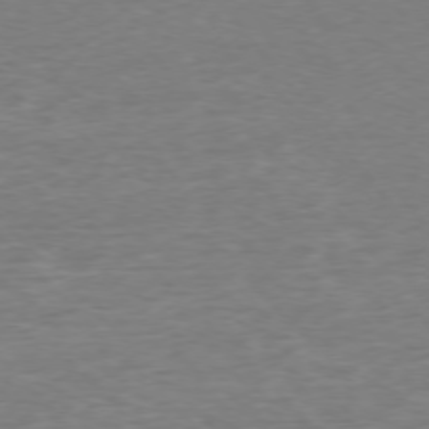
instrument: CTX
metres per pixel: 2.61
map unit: Ap
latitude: -76.6707
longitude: -88.9892
